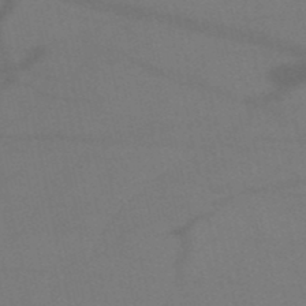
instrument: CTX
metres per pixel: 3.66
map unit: HNb
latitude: -51.3699
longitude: -42.9325
